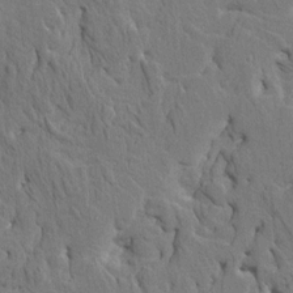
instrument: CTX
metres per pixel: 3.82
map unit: HNhu
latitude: 8.0633
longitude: -3.1781
